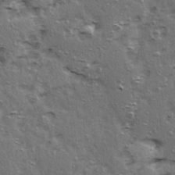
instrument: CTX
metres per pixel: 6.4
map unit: Ave
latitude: 15.3671
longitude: -104.7436
